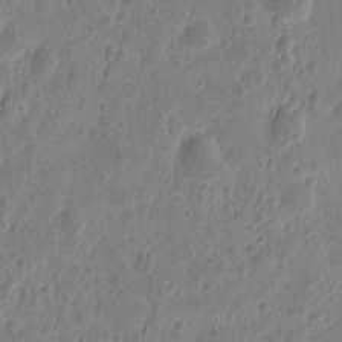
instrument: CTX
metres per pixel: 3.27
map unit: eHh
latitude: 9.2537
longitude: -73.7072
